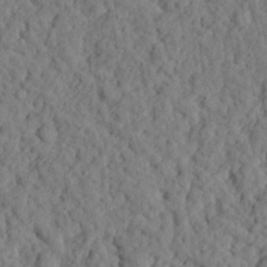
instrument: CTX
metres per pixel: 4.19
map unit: eHh
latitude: 25.0269
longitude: -79.1026
